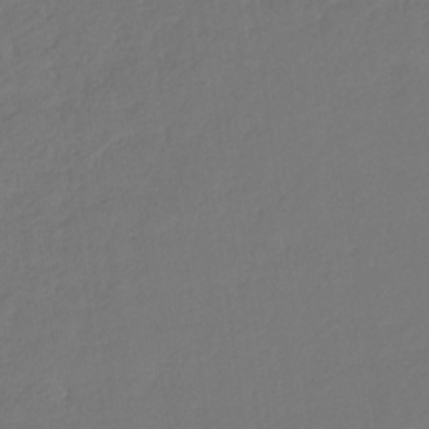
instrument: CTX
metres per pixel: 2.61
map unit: eHb
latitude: -30.0094
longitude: 68.2928
